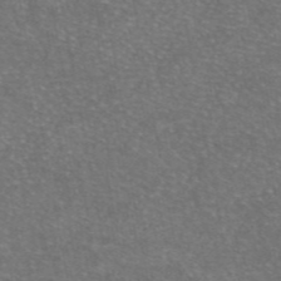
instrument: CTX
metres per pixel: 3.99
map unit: eAb
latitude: 47.2159
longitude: 106.3118
